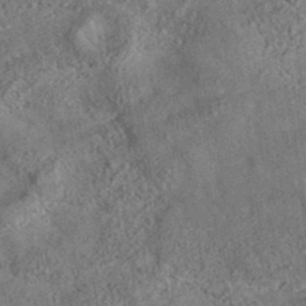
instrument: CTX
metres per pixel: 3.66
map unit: eAb
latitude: 35.8961
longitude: 116.1416
